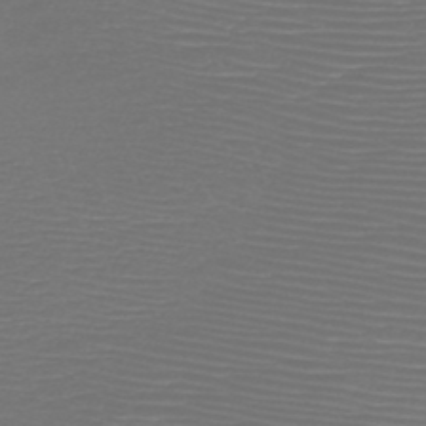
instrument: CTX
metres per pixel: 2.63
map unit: HNb
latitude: -47.5210
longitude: -41.7071
